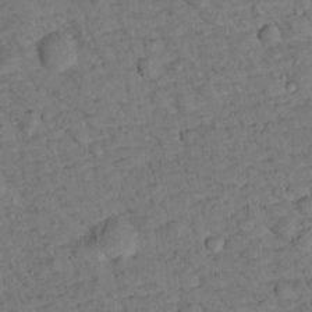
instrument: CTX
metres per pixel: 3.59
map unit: lHvf
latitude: 13.6505
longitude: 178.3684
